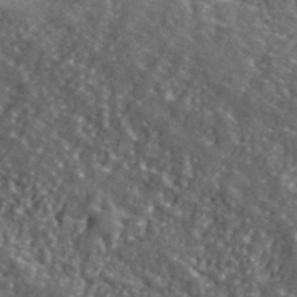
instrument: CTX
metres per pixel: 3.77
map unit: ANa
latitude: 40.3467
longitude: -89.6127
